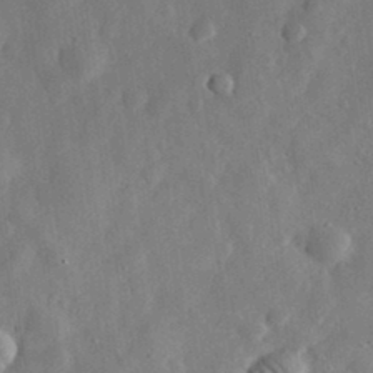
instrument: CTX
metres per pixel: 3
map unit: eHh
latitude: 32.3845
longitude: -75.6127
